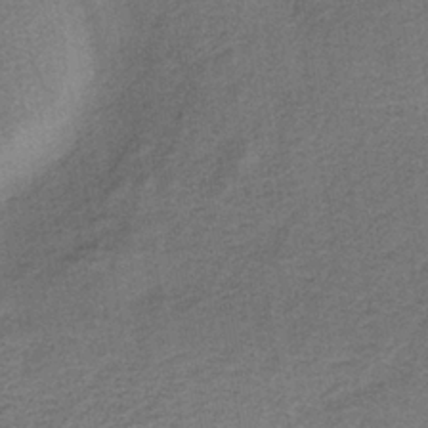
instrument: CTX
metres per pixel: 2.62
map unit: HNb
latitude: -33.1243
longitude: 57.2187
